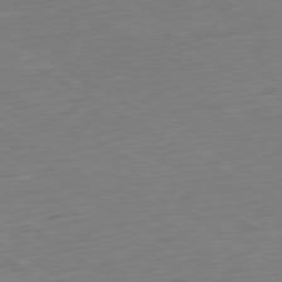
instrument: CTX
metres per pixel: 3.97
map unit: Ap
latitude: -79.7288
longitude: -63.4994
